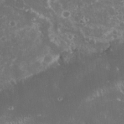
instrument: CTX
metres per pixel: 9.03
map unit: eHh
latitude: 33.1403
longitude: -61.7449
